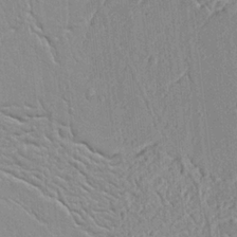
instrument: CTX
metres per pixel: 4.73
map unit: Ht
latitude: 8.7624
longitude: -76.3089
